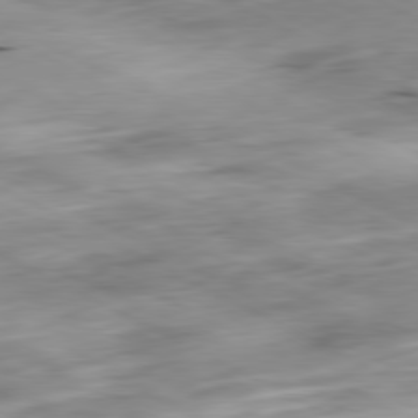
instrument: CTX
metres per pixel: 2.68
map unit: Ap
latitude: -80.9731
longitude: -70.4223
